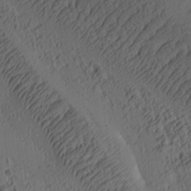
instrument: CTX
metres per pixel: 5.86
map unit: lAa
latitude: 3.9528
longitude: -114.8568
